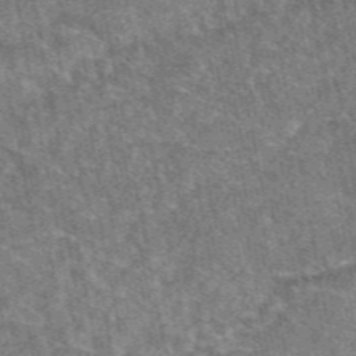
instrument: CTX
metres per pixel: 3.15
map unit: eAb
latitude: 48.6302
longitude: 117.2942
